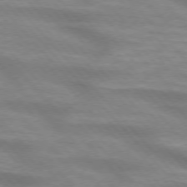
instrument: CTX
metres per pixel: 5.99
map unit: lApd
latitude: 74.4412
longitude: -61.4615
